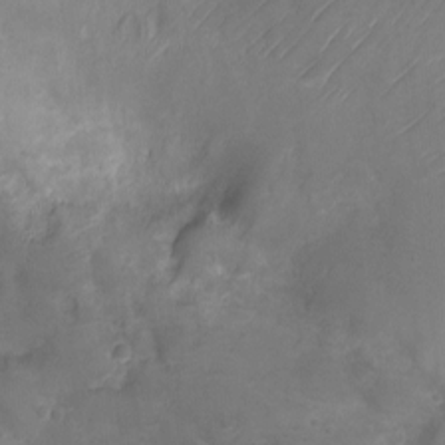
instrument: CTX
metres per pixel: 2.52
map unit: Ht
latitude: -6.3495
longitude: -21.2915
